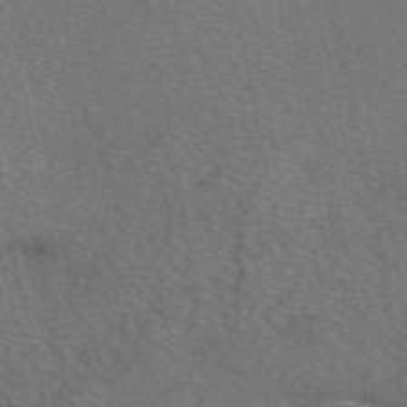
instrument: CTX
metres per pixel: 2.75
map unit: eAb
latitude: 50.7246
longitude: 110.2928
